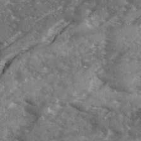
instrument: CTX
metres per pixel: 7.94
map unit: Ave
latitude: 18.8191
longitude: -130.2334
